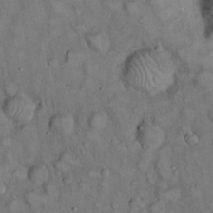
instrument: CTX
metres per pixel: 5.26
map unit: eHh
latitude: 22.5357
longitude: -60.9702
